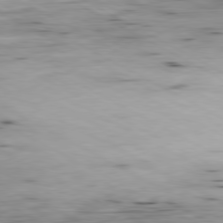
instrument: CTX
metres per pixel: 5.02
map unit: Ap
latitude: -80.7841
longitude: -83.8016
